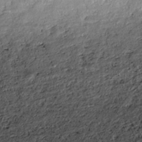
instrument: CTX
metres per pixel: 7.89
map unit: ANa
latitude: -38.6519
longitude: 97.5588
